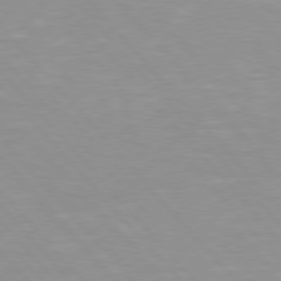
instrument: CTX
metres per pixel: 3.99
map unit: Hpe
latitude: 76.2900
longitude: -155.3104
